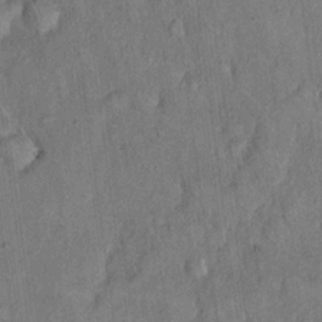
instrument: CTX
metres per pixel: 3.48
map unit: eHh
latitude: 18.4412
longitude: -61.7827
